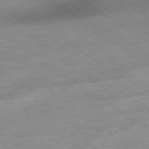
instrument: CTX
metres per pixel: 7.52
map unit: Hpe
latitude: -78.9352
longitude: -21.6883
